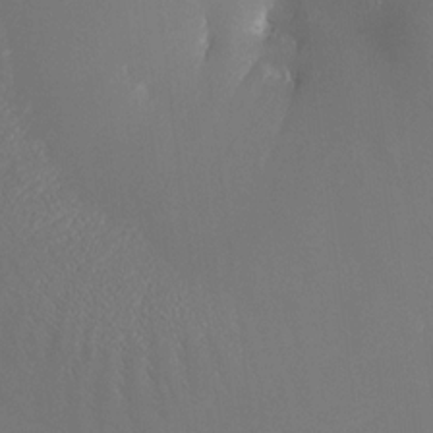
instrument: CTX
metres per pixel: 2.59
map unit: HNhu
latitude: 13.3293
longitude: 12.9731
